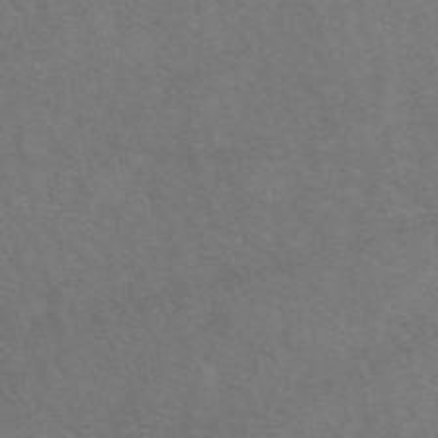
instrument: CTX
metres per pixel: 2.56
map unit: eAb
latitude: 50.4790
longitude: 117.8800
